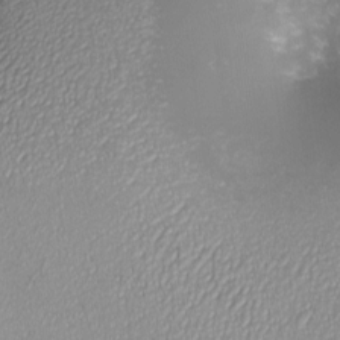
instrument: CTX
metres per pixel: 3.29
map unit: eHh
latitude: -7.0297
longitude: -78.0444
